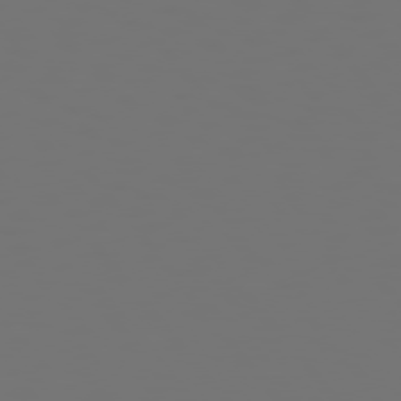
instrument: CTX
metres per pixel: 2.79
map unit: Hpe
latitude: 75.2348
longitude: -124.2144
